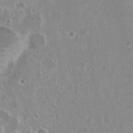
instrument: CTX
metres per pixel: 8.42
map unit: Nhu
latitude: 26.4979
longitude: -50.6301
